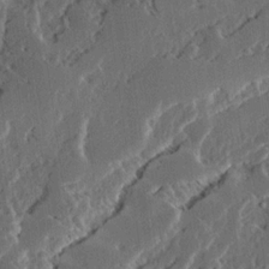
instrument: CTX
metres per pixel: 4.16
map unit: Ave
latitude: 14.8569
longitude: -137.4616
